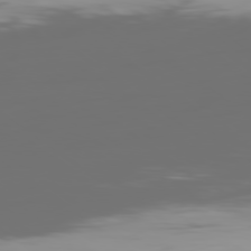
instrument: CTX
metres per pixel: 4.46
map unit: Ap
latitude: -79.5966
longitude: -60.2144
